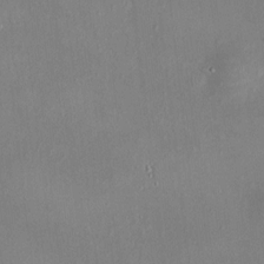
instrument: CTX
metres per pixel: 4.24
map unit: HNhu
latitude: 4.7435
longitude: 6.7841
